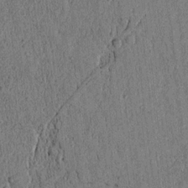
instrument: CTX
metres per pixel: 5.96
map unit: lAvf
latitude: 4.3278
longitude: 158.2550
